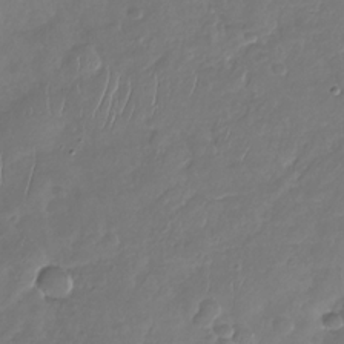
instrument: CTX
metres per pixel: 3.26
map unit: Nhu
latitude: -29.8989
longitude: -61.2915
